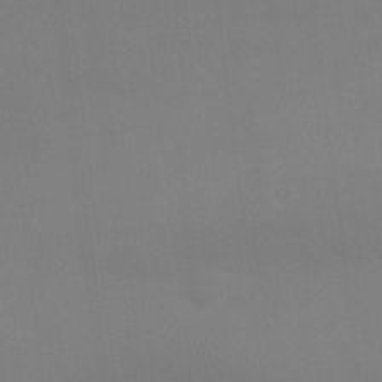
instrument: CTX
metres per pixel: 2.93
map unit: Ht
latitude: -10.3873
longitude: -45.8961
